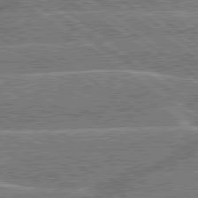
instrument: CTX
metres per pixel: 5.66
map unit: lApd
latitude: 79.7828
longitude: -144.6490
